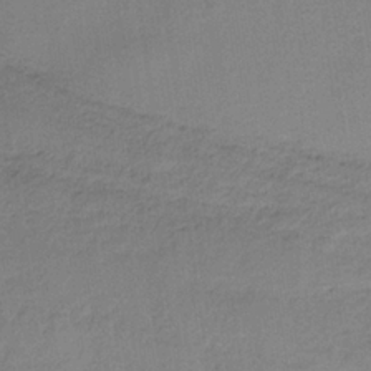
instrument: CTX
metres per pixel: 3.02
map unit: HNb
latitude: -34.5196
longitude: 59.2942
